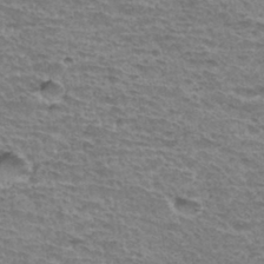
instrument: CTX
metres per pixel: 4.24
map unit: Hto
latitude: 35.2914
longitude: -43.3671
